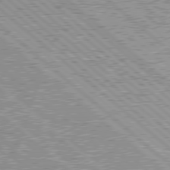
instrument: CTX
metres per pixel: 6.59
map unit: Hpe
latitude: 78.6869
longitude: -142.9892
